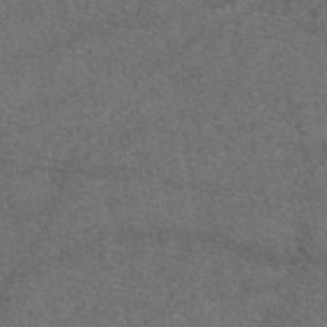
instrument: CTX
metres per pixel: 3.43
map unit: eAb
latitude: 47.7639
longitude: 109.1053
